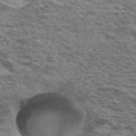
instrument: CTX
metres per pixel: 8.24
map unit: Hto
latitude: 34.6679
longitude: -43.0081
